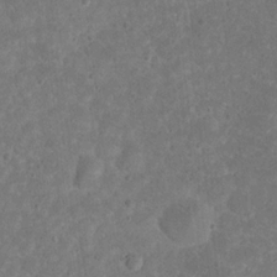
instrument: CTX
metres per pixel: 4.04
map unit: eHh
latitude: 20.1578
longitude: -63.4616
